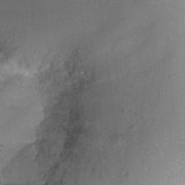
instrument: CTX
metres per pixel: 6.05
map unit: Ht
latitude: -6.2928
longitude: -36.5924
